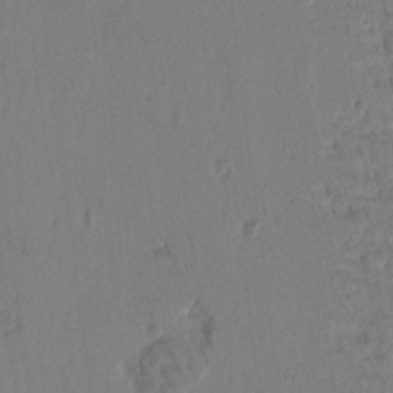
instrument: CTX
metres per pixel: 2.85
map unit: Htu
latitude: -4.9919
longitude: -179.8584
